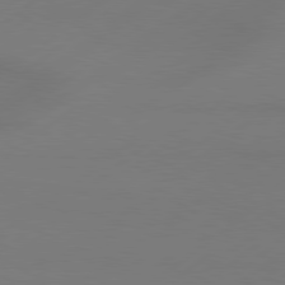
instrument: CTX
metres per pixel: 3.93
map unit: Hpe
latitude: 79.0459
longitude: -131.6127
